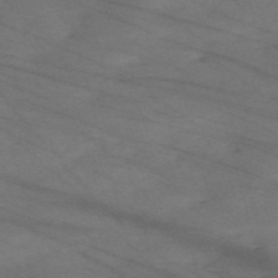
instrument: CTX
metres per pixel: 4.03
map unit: Nve
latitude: -59.4454
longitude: 61.2943
